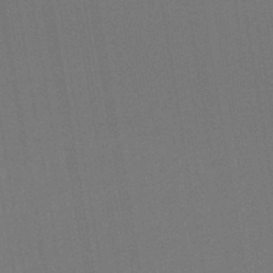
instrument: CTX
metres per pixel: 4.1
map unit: lHb
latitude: -44.9920
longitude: 67.5210
